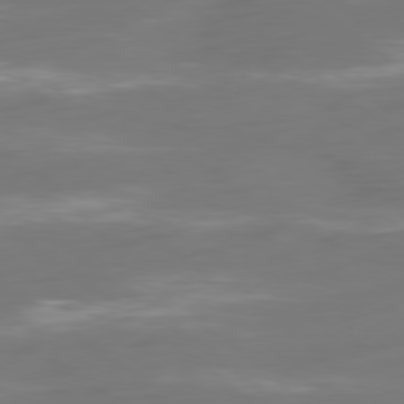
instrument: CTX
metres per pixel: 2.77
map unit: Ap
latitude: -79.6155
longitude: -60.9513
